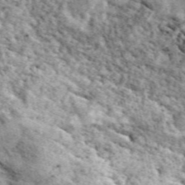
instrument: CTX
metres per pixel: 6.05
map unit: ANa
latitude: 49.5560
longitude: -81.2726
